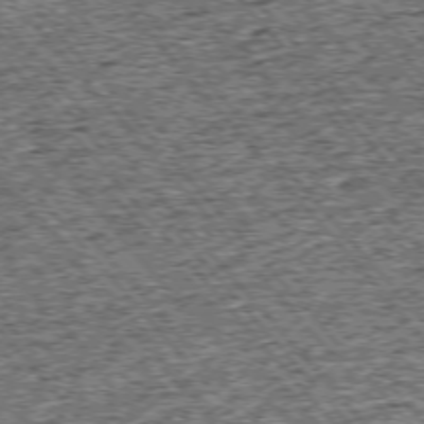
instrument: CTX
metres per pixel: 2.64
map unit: Ap
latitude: -75.5777
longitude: -91.0458
